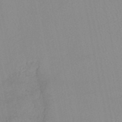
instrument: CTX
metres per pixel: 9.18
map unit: lHb
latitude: -45.1809
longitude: 77.1431
